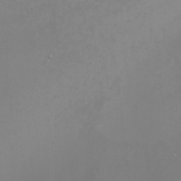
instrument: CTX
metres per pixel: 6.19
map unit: Nhu
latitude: -5.1998
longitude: -91.7072
